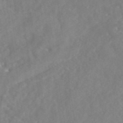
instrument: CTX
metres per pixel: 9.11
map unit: eAb
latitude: 45.6316
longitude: 127.2564
